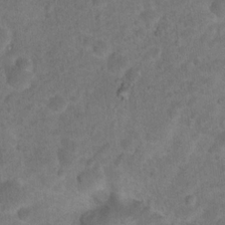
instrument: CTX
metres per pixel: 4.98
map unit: Hto
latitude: 17.5938
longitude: -41.1214
